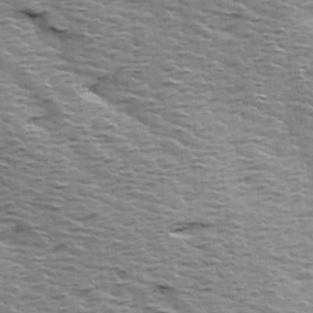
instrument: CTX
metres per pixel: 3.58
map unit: Ave
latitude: 14.4412
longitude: -104.5357
